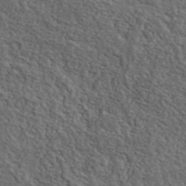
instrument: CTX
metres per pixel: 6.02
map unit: lHvf
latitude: 38.6868
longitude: -87.4048
